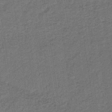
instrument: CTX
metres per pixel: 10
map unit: lHb
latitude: -35.7100
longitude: 70.7841
